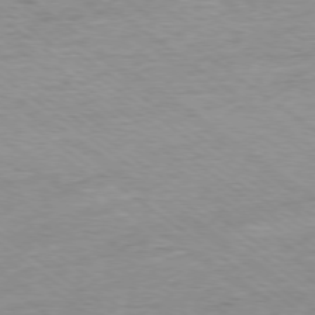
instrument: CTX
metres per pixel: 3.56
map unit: Ap
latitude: -78.0283
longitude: -82.0255
